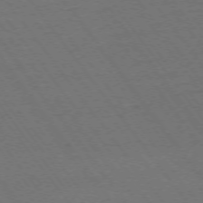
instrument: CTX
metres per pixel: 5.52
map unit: Ap
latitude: -74.6897
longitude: -77.3859
